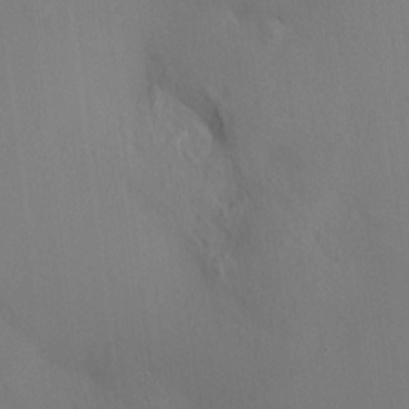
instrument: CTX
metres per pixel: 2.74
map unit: HNhu
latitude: 12.8191
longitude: 11.9745
